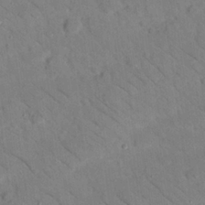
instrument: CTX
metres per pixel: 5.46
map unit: Nhu
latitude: 24.1577
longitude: -73.8395
